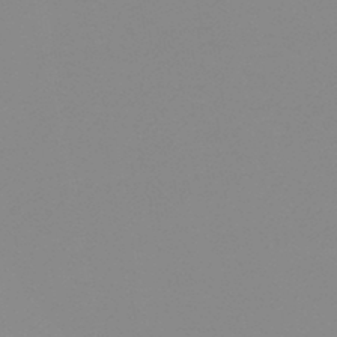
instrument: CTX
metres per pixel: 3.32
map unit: HNb
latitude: -44.9731
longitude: -44.6679
